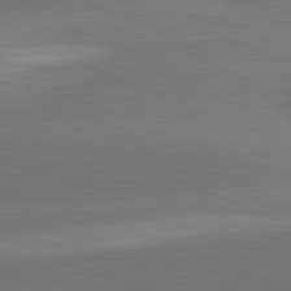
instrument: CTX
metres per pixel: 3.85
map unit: lApd
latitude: 82.0822
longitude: -155.8583
